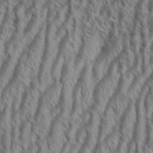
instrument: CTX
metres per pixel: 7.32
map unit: Aa
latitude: 34.1388
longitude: -138.1767
